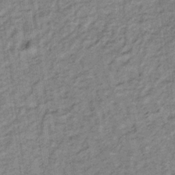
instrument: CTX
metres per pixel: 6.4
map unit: lHb
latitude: -32.0850
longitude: 64.7086
